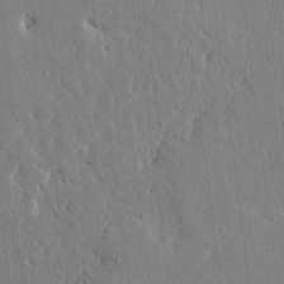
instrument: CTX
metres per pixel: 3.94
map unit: Ave
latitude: 16.6679
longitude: -139.8205
